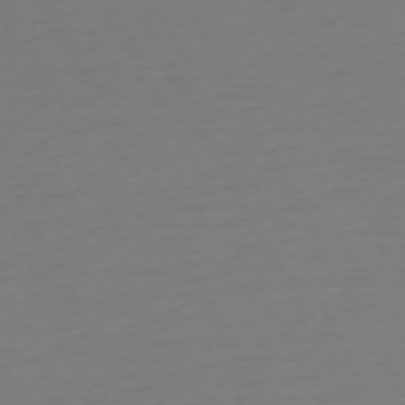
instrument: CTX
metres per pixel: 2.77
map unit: Ap
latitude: -74.2740
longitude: -69.5938
